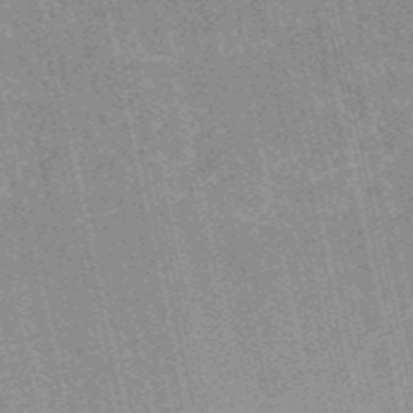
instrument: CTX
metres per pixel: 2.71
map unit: HNb
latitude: -53.4832
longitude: -38.1389
